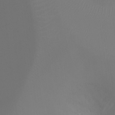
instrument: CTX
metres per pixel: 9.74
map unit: Ht
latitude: -9.5966
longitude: -33.1403
